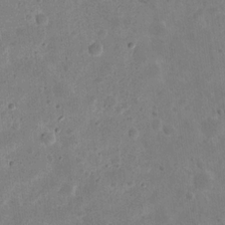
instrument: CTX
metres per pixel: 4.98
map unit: eHh
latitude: 22.0633
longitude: -67.4993
